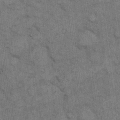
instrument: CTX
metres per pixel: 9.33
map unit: eHh
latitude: 14.7058
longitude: -65.3482
